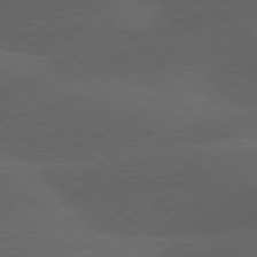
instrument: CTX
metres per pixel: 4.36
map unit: lApd
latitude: 78.3656
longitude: -52.7624
